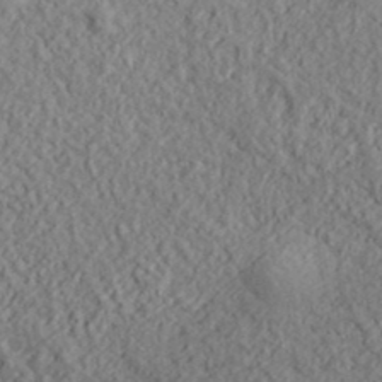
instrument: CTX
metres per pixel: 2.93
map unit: lHvf
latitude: 38.4790
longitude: -89.8017
